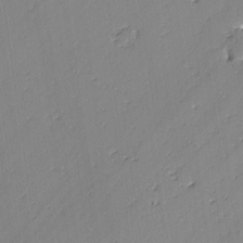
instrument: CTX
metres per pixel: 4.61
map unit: lAvf
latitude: -3.0864
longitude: -107.2159
